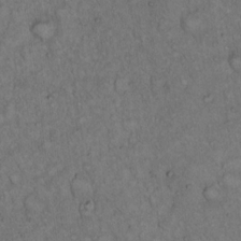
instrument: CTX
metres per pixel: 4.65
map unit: Hto
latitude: 15.3293
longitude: -56.9702
